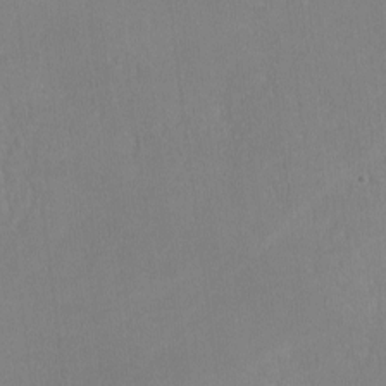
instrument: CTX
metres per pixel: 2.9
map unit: lHvf
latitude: -12.1228
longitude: -100.2145
